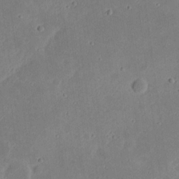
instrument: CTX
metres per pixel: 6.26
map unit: eHh
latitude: 21.2159
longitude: -70.7246
